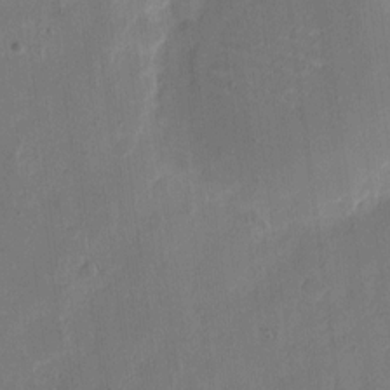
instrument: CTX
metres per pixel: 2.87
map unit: eHh
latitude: 9.7450
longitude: -68.1767
